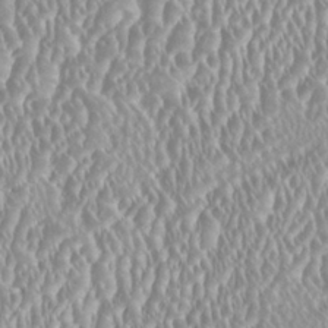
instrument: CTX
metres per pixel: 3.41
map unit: HNhu
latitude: -0.3496
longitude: 0.1039
